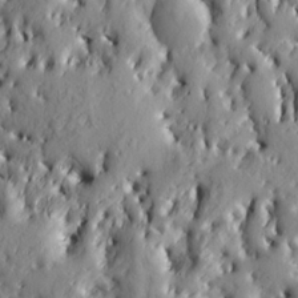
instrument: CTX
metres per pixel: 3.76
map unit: Ht
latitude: 7.5371
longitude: -77.9150
